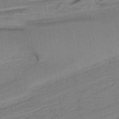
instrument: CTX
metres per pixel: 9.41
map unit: lHb
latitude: -38.9731
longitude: 54.8030
